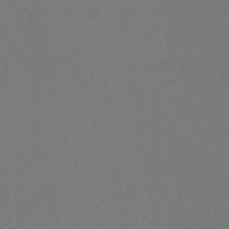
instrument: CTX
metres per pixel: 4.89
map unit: eHb
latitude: -30.8219
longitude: 68.1416
